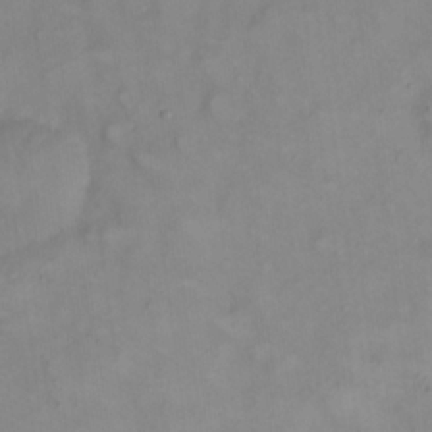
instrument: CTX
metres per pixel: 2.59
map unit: eHh
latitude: 22.6679
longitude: -62.7247
